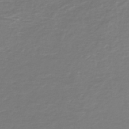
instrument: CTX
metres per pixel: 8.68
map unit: HNb
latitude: -46.5196
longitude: 53.2565
